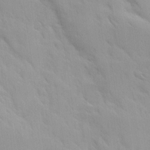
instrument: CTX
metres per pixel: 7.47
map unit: Ave
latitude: 9.4615
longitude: -103.3292
